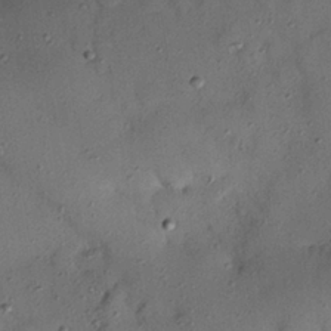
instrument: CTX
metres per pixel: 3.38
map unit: Nhu
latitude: 25.0458
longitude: -73.6883
